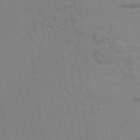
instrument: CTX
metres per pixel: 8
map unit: Aa
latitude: 24.8380
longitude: -148.5357
